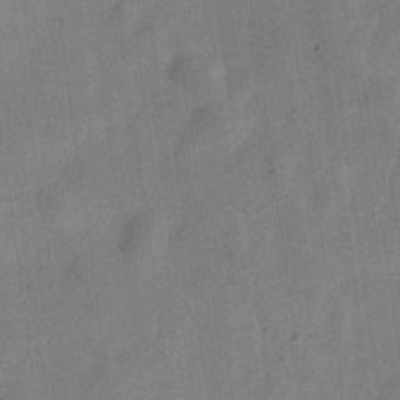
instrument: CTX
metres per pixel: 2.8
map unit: Nve
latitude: -24.4440
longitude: 106.5952
